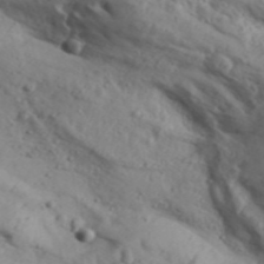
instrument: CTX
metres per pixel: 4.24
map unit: Aa
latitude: 31.2348
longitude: -136.2334
